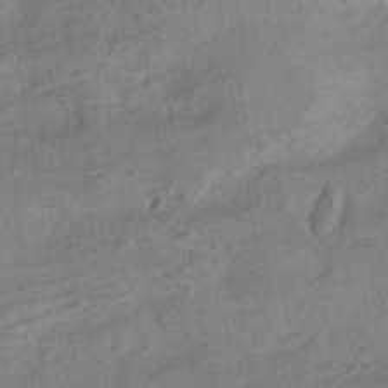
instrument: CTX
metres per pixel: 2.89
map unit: HNhu
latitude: -41.8800
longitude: 91.4266
